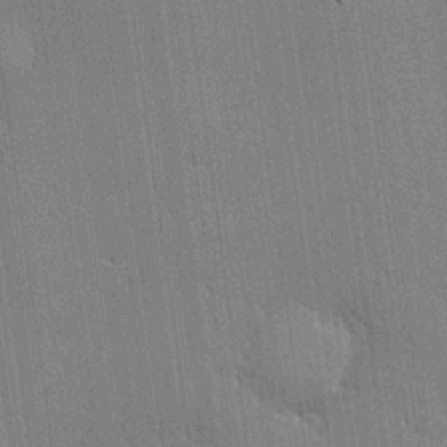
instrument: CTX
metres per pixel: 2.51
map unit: lHvf
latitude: 20.5357
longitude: 143.2564
